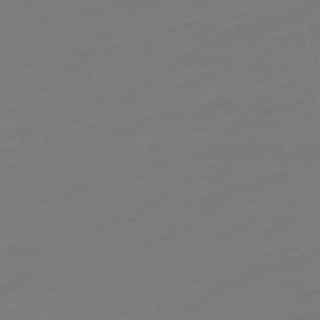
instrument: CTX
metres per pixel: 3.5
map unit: lHb
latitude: -49.5022
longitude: 82.6896
